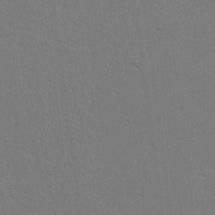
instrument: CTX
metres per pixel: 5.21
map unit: Nhu
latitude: 20.4979
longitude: -73.3860
